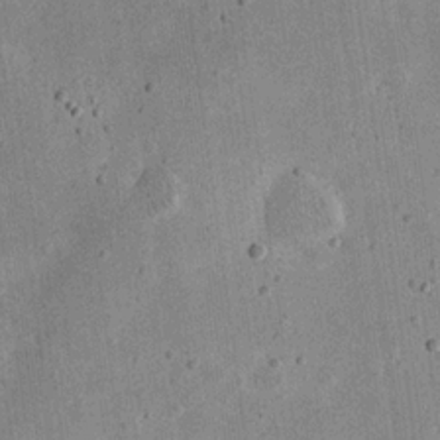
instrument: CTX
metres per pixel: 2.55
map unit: eHh
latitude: 20.5357
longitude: -71.4615
